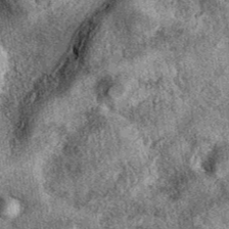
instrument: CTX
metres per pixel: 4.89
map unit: eAb
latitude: 39.7450
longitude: 108.9542
